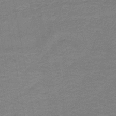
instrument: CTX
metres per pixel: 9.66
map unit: HNb
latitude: -47.8422
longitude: -39.7638
